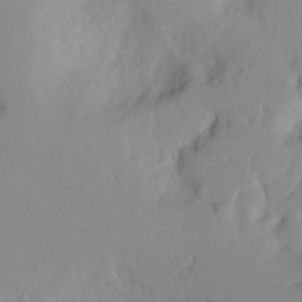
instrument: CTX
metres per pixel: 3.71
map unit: HNhu
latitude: 8.2145
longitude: -1.8394
